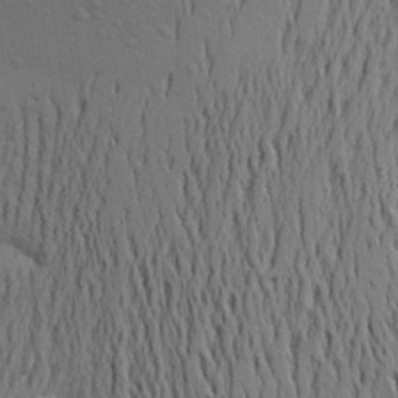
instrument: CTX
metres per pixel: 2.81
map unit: Aa
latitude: 20.7813
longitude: -148.1200
